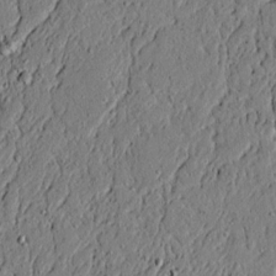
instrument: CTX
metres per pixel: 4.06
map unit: lAvf
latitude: 5.8394
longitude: 167.4265
